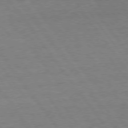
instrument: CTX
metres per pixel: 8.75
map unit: Hpe
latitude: 75.1025
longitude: -136.2901
